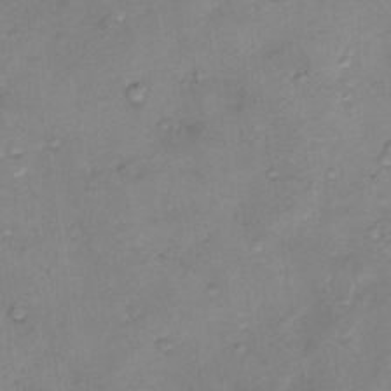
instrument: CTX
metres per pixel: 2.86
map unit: Nhu
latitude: 9.2915
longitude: -25.7638
